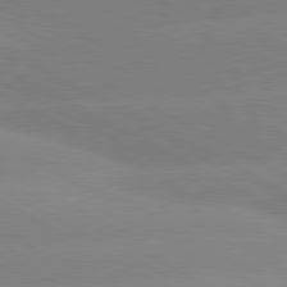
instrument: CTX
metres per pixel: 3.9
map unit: lApd
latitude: 80.6113
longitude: -153.7828
